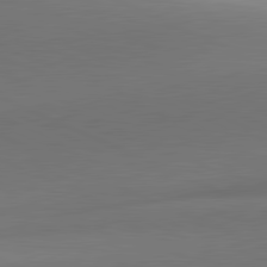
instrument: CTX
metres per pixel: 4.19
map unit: lApd
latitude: 81.6316
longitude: 143.6532
